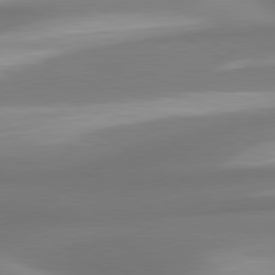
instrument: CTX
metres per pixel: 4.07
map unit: lApd
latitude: 80.1767
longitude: 179.1053
